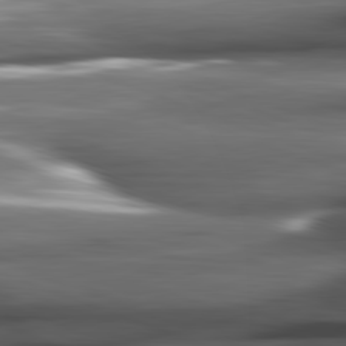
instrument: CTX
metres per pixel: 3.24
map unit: lApd
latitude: 81.8016
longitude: -144.3278
